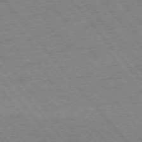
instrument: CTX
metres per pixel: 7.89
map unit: Ap
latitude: -75.6344
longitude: -86.8947
